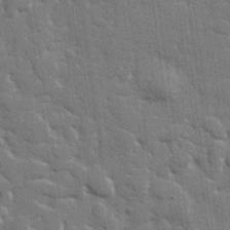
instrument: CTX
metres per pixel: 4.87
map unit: lHvf
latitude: 23.7827
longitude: 142.0661
